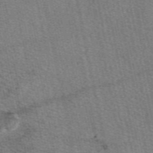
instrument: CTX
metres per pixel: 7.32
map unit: eAb
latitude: 50.2333
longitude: 107.8045
